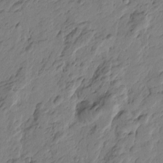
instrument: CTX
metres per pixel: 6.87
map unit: Htu
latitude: -3.8233
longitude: -178.5357
